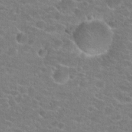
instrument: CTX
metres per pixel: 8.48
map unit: Hto
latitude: 22.8191
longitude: -43.9717
